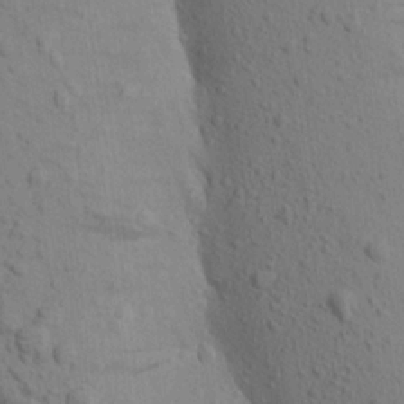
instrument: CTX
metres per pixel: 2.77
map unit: Aa
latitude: 18.8569
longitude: -149.2537
